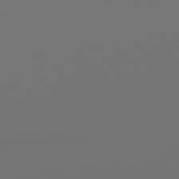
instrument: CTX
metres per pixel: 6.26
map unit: Hpe
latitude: 78.8191
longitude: 177.0864
